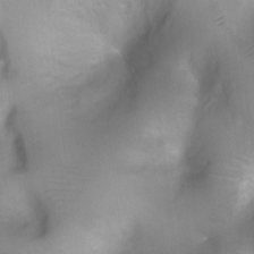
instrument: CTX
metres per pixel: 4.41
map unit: Ht
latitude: -4.5573
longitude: -28.3845
